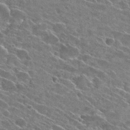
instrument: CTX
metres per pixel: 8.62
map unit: Hto
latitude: 26.2145
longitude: -42.7057
